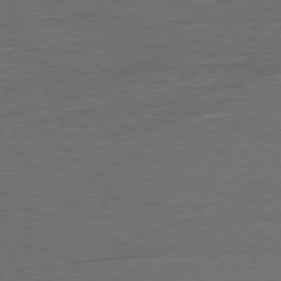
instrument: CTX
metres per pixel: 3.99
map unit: Ap
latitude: -77.6155
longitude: -95.2915
